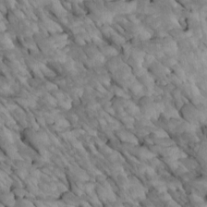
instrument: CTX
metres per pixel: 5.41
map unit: Htu
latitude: 1.9339
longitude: 144.1039
